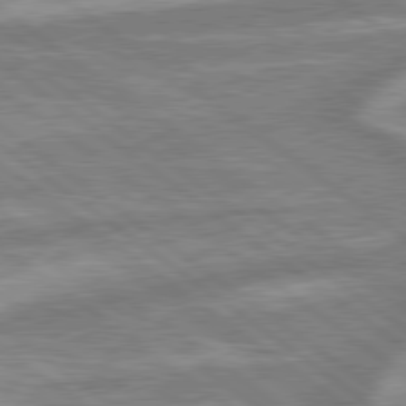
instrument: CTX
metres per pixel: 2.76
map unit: lApd
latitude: 79.4994
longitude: -170.6679
